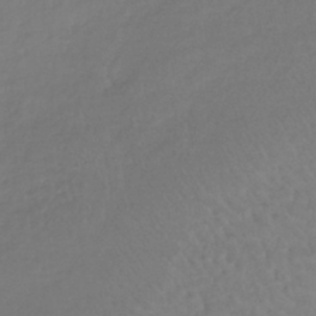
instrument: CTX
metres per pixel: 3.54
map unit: lHb
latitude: -41.5399
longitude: 68.4817
